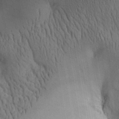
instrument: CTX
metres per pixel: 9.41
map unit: Aa
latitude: 30.4601
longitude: -142.9892
